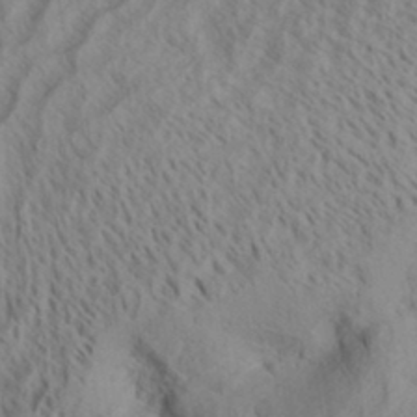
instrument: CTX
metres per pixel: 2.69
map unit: Aa
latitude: 33.8583
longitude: -137.5560
